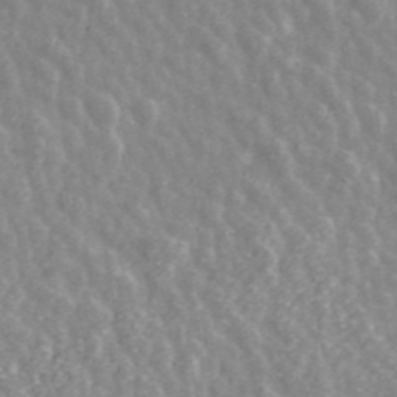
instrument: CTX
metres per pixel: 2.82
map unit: ANa
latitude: 43.7828
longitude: 28.9731
